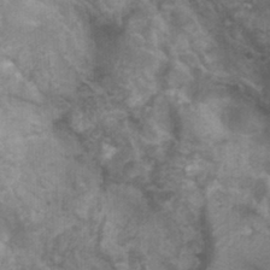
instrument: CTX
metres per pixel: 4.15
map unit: Nhu
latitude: 0.7246
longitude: -17.8961
